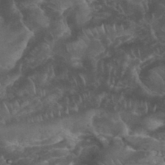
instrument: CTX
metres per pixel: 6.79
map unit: eHh
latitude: 34.4412
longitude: -65.1592
